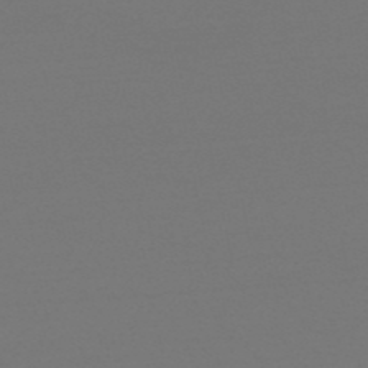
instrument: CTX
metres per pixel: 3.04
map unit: HNb
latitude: -51.5777
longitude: -43.5938
